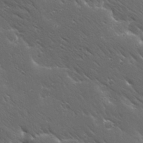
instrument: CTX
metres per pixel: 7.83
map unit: Ave
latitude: 19.5560
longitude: -137.8017
